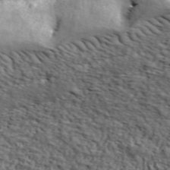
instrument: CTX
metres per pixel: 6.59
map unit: lHvf
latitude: 39.2537
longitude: -87.0458
